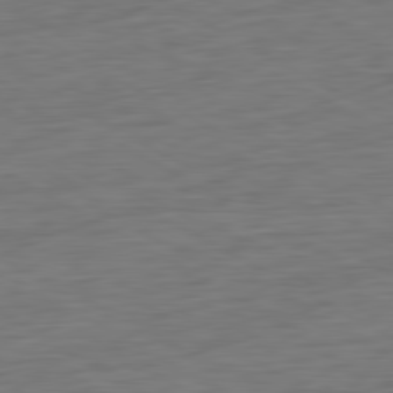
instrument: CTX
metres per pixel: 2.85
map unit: Ap
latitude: -81.3888
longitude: -78.6869
